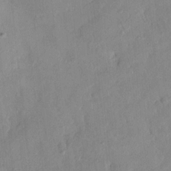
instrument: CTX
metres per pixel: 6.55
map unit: HNhu
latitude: 6.1578
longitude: -0.1011
